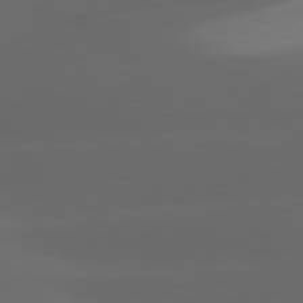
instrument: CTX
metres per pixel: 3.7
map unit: lApd
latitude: 81.2915
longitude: -146.9703
